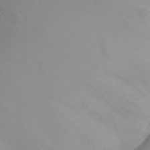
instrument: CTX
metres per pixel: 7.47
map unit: Ht
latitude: -9.5399
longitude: -23.3859
